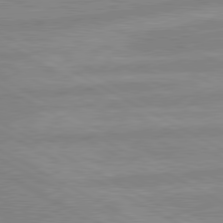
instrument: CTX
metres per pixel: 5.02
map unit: lApd
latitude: 80.3278
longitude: -169.1970
